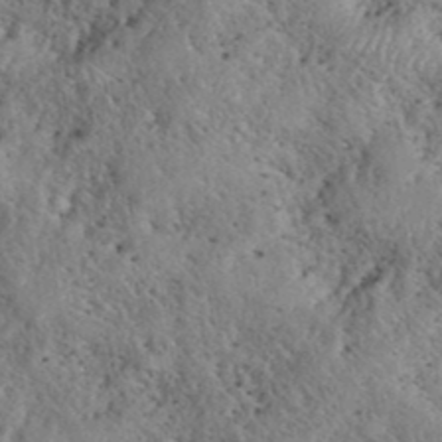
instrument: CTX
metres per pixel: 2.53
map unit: eHh
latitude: 40.2144
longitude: -56.0255
